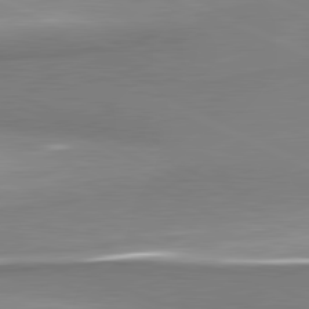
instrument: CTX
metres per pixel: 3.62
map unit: lApd
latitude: 81.6127
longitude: 166.8786
